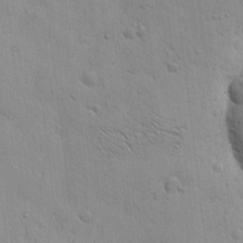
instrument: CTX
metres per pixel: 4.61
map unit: Htu
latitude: -3.8989
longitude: 170.4440
